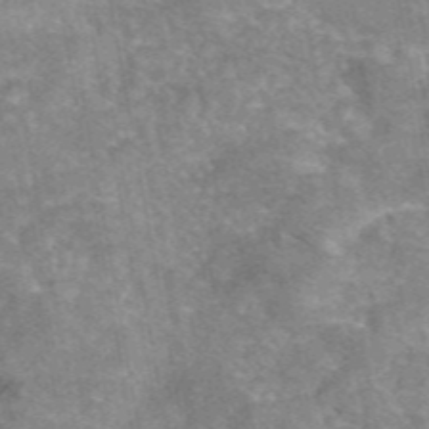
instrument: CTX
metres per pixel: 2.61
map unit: eAb
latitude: 46.6869
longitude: 102.5574
